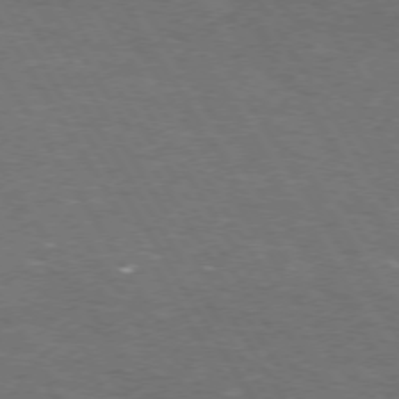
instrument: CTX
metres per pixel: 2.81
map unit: Hpe
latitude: 72.5735
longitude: -124.7624
